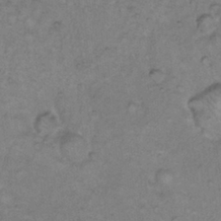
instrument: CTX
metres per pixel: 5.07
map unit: Hto
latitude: 11.0648
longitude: -60.6868
